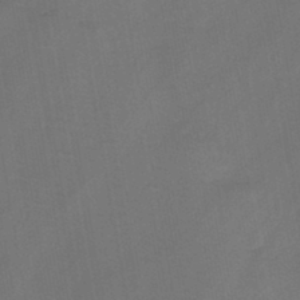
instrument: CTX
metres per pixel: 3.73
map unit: HNb
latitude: -44.3117
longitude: -39.7638
